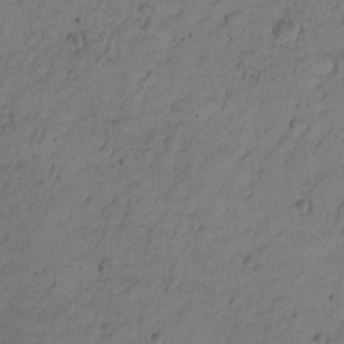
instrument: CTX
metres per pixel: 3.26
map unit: Nhu
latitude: -5.0864
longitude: -149.4615
